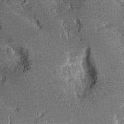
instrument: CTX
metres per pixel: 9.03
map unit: Aa
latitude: 10.4790
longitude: -126.0444
